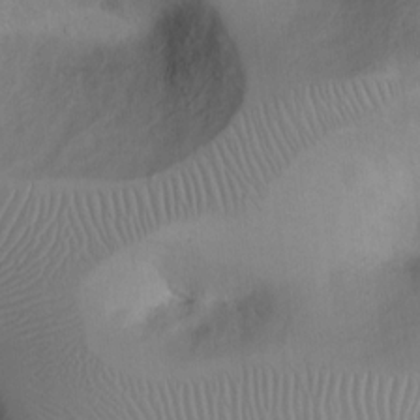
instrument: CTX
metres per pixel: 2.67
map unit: Hto
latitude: 13.1592
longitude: -56.4601
